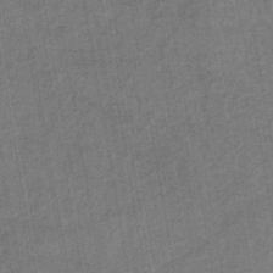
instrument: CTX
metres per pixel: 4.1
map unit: lHb
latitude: -43.6910
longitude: 72.7652
